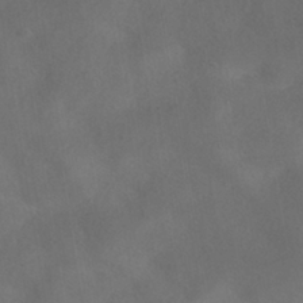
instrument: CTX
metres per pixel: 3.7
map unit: HNhu
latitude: -40.8786
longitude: 101.2375
